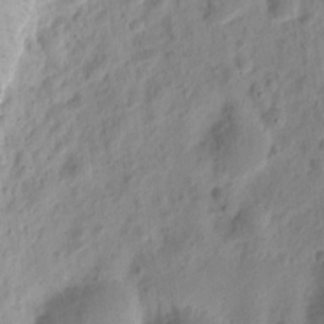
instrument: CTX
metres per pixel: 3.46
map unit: eHh
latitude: 10.6302
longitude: -74.1011
